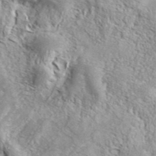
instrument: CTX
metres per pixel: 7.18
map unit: ANa
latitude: 39.4804
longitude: -91.1403
